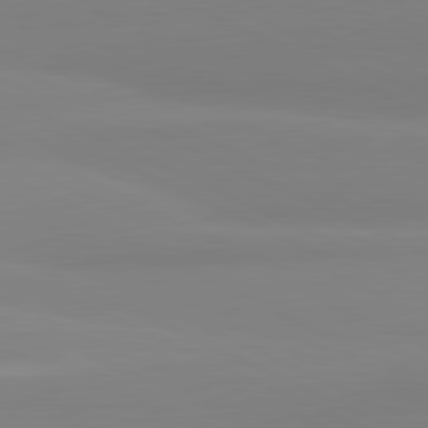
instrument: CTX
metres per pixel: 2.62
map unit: lApd
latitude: 81.6316
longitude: 178.9730
